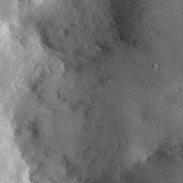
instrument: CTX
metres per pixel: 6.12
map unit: eHh
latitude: 30.5546
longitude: -79.6505
